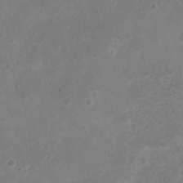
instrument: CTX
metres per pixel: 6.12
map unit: Nhu
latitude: 2.5545
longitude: -15.1026
